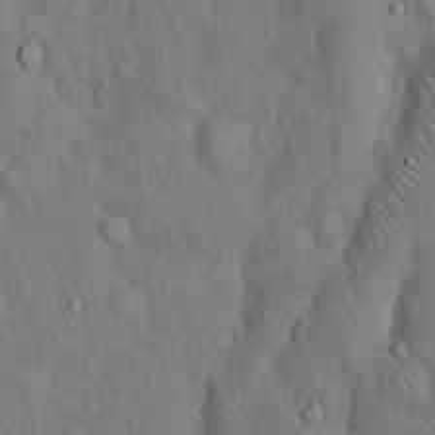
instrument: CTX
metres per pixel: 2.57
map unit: Hto
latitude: 14.3468
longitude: -58.3656
